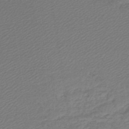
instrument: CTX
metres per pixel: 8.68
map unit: lHb
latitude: -45.9745
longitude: 57.1998
